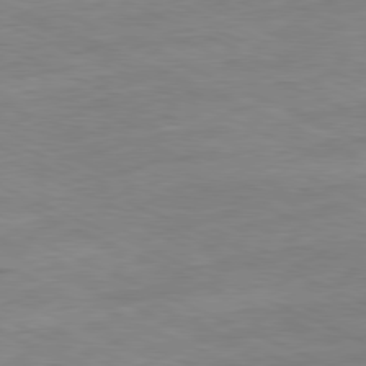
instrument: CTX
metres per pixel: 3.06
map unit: Ap
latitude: -81.3699
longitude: -71.3670
